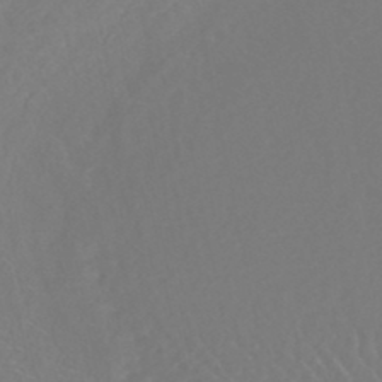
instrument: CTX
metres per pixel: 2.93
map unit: HNhu
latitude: -48.2740
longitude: 103.2943
